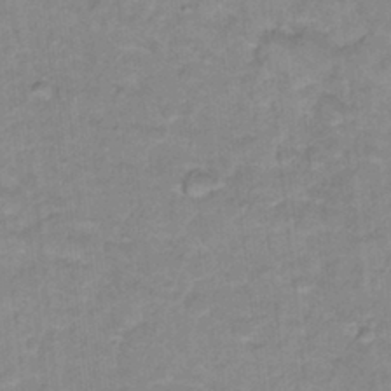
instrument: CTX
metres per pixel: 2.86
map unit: Hto
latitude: 16.9703
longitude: -35.1403
